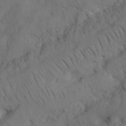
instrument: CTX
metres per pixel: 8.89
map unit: Nhu
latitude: 25.9717
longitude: -72.2901
